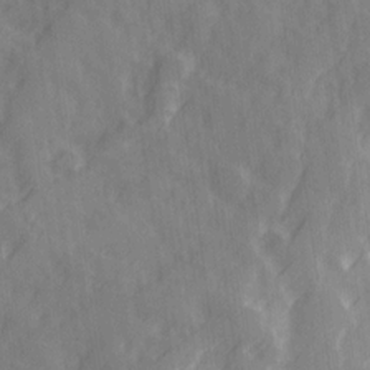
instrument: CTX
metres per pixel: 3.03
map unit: Ave
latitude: 19.8205
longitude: -131.9528
